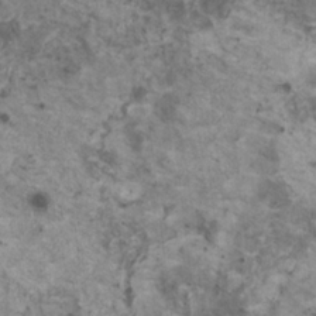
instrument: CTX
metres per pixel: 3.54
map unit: HNhu
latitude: 2.4034
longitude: 4.1228
